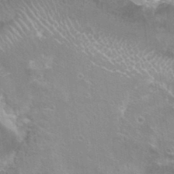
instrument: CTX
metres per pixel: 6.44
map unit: Hto
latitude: 22.7057
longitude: -42.1578
